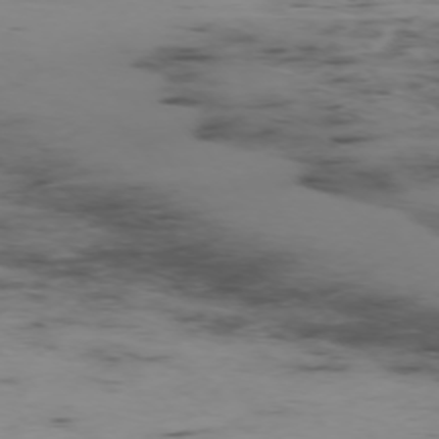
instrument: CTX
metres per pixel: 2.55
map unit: Ap
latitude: -75.0676
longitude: -79.1970
